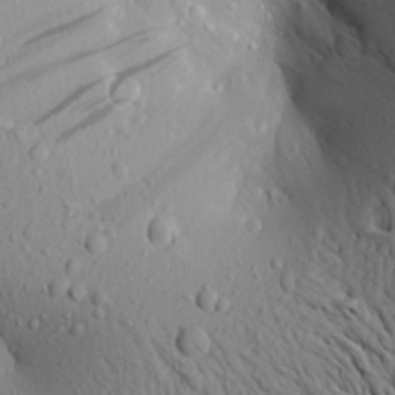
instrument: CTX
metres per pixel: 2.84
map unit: Aa
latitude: 19.0080
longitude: -148.0633
